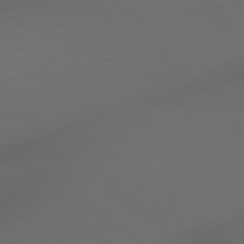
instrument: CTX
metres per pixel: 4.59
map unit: Hpe
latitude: 78.4979
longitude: 174.9352
